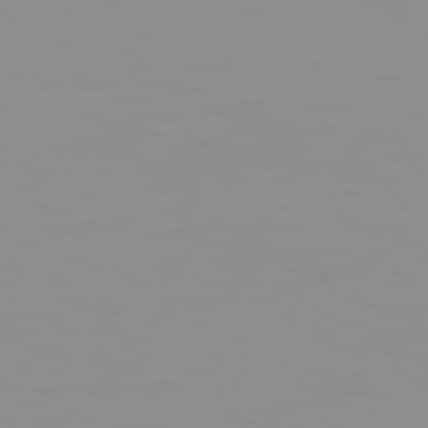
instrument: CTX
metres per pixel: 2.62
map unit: Hpe
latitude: 74.0444
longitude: -127.7261
